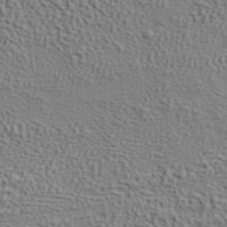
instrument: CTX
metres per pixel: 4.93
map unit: ANa
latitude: 39.2915
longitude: 28.7652
